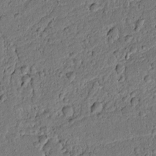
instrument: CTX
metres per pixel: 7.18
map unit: lAvf
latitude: 5.0836
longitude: 168.5762
